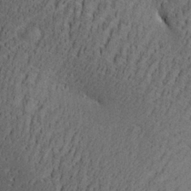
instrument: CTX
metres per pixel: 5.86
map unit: Aa
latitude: 27.4804
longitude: -137.8206
